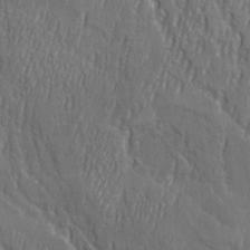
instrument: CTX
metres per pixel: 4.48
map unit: Ave
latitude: 22.3089
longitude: -134.4601
